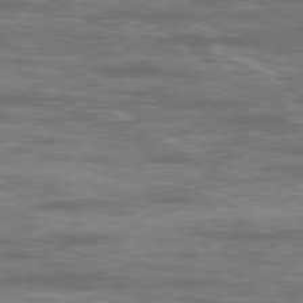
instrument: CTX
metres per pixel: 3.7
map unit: Ap
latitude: -79.4265
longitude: -58.9514
